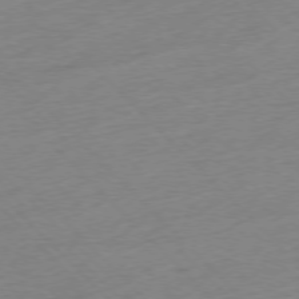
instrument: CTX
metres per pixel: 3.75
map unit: Hpe
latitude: -76.9920
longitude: -13.7828
